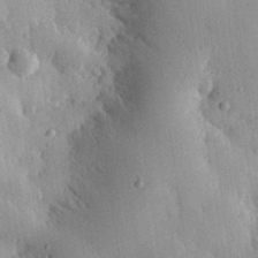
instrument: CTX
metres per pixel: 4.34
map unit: eHh
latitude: 30.5168
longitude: -79.5938
